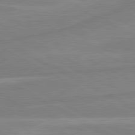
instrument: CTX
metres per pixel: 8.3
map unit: lApd
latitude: 80.7057
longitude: -168.9136
